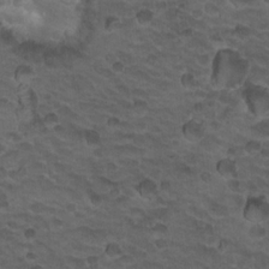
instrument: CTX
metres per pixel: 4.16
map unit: Hto
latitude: 19.0458
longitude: -32.3278
